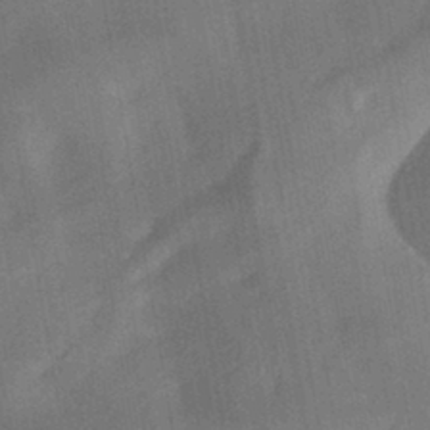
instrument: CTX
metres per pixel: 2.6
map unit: HNhu
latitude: -42.9730
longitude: 91.6155
